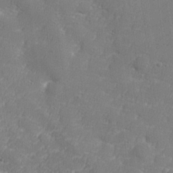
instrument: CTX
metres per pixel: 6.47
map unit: lHvf
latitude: 24.4601
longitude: 141.5210
